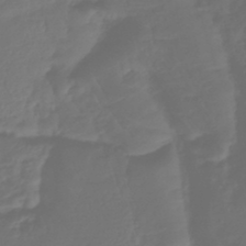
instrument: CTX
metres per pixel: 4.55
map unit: lHb
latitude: -43.7477
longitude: 77.6911
